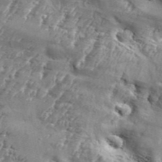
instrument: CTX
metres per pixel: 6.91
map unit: Aa
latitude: 34.6301
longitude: -135.4615
